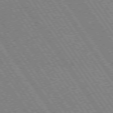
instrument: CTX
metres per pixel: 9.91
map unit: Hpe
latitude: 73.5749
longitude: -141.9339
